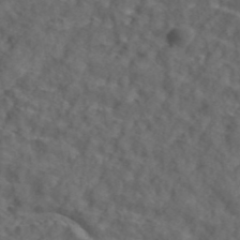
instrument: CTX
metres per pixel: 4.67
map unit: ANa
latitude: 44.0822
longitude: 24.0094
